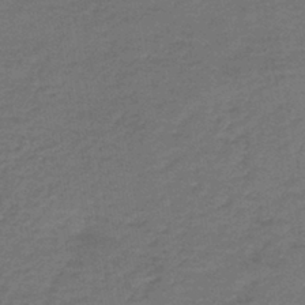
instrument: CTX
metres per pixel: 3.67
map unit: HNb
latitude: -42.8219
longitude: 51.1998
